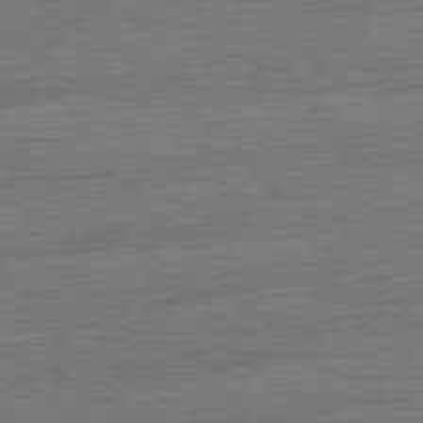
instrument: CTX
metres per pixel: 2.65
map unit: Ap
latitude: -81.2565
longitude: -79.6316
